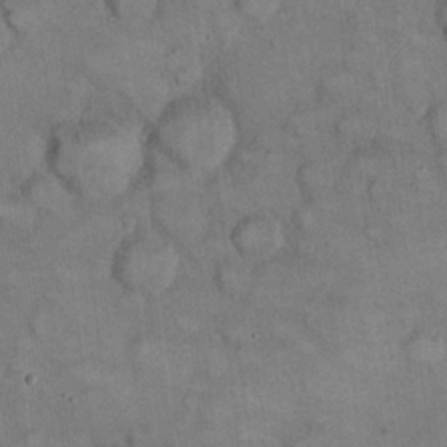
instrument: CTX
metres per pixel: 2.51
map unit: eHh
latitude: 22.3656
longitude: -60.1955
